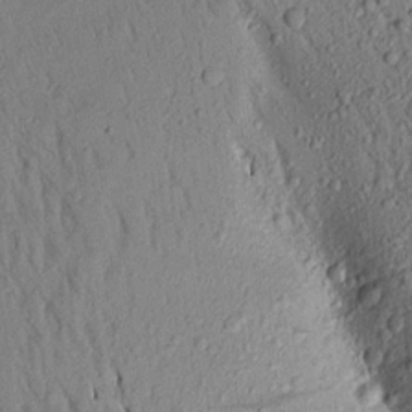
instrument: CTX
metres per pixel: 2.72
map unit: Aa
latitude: 17.3860
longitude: -148.3656
